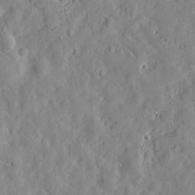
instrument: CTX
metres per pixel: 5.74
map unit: Htu
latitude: -3.6910
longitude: 174.2172
